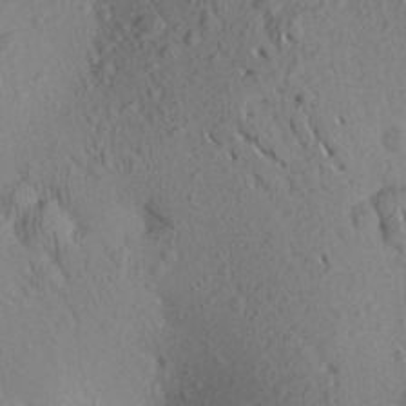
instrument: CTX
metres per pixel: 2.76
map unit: Aa
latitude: 26.1200
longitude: -144.8002
